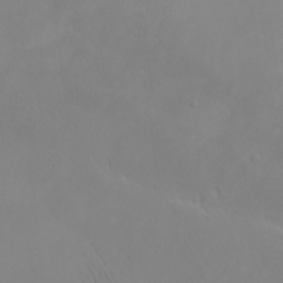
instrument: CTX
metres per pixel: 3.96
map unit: eHh
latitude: -9.9178
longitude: -67.3859
